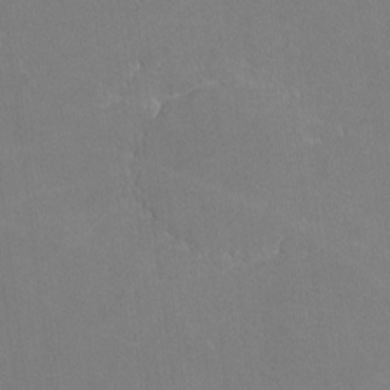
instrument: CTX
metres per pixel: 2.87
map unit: lHvf
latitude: -11.6155
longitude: -104.2712
